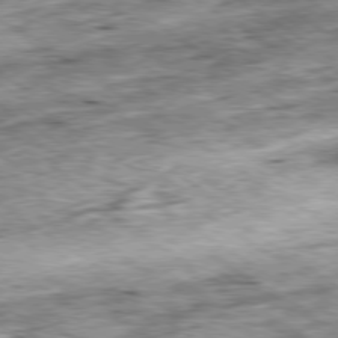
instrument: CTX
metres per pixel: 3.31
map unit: Ap
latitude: -79.6533
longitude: -75.1970
